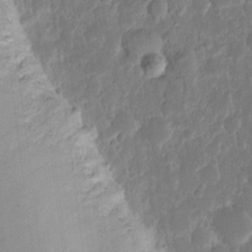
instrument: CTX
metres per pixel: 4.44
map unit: eHh
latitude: 14.1956
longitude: -70.9702
